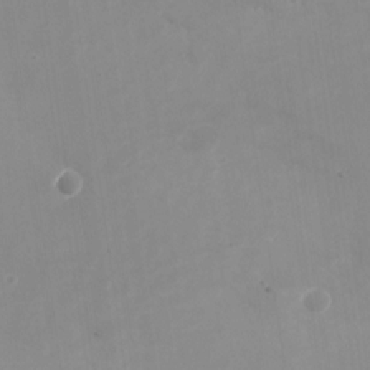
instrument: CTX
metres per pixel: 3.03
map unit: Nhu
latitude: -27.5588
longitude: -75.5182
